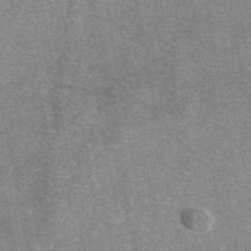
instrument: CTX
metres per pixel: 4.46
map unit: eAb
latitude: 47.0270
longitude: 107.1620
